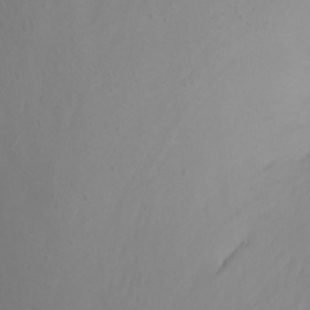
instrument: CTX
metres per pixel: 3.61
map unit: Nhu
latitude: -6.9541
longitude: -66.1199
